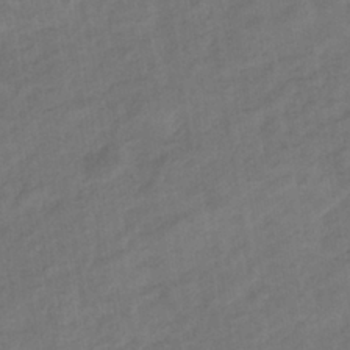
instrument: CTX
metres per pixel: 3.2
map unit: eHb
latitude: -36.1227
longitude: 78.1416
